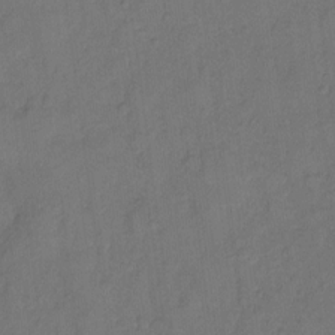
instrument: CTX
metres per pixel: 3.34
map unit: Hto
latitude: 7.7639
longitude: -61.1403
